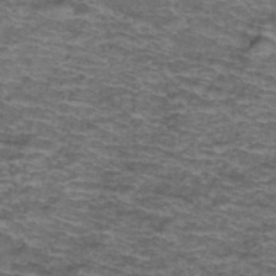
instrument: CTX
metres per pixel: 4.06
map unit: Hto
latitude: 38.0633
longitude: -42.7624
